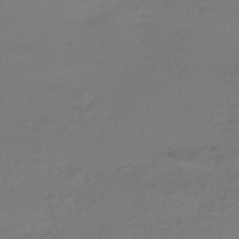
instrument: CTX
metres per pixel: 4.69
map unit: HNhu
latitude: -46.0850
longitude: 92.4818
